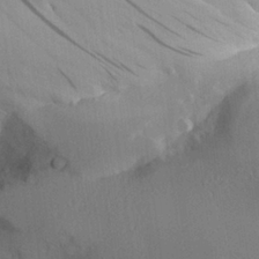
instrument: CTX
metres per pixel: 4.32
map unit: Aa
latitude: 25.9906
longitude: -133.1592
